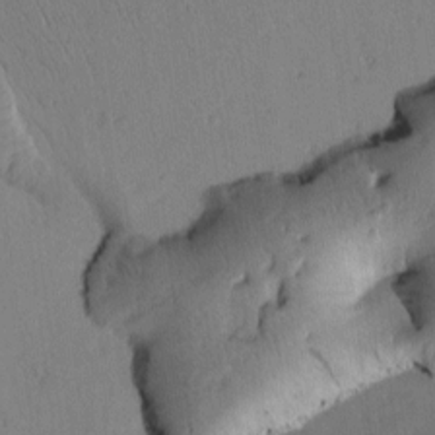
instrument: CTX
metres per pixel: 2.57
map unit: Htu
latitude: 2.1389
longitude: 176.3684
